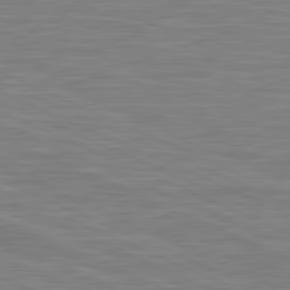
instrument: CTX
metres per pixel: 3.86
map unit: lApd
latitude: 81.3482
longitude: -170.8947
